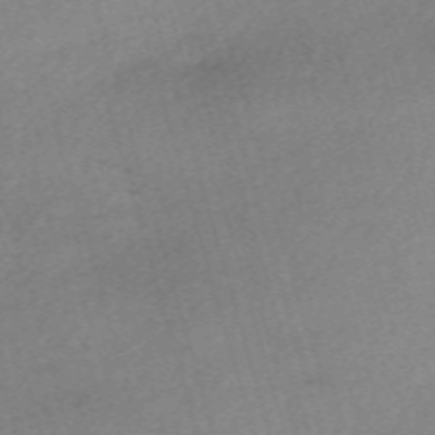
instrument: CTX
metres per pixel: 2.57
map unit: eHh
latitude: -61.6344
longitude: 53.2565
